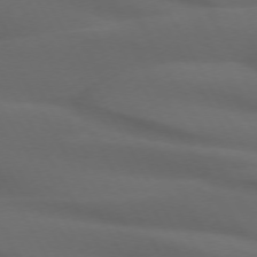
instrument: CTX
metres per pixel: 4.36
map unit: lApd
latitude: 71.9906
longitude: -51.1403
